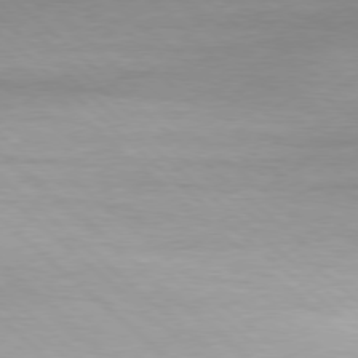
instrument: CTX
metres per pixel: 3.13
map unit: Hpe
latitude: -79.0297
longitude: 12.3684
